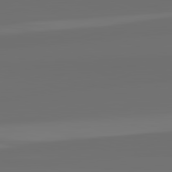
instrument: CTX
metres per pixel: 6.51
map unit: lApd
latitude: 82.6679
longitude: 163.0297
